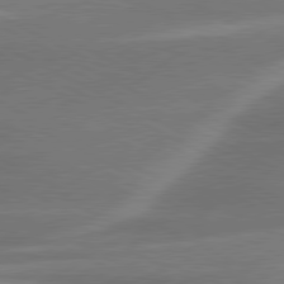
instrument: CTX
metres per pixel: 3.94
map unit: lApd
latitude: 79.8206
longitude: -116.1956
